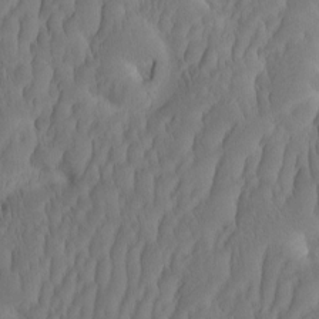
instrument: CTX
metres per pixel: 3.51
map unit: eHh
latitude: -2.1038
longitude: 16.2362
